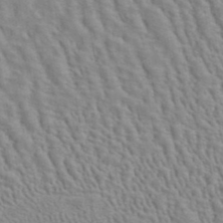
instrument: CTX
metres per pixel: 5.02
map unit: ANa
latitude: 40.8757
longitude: 29.0675
